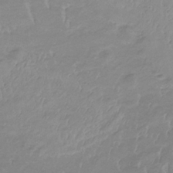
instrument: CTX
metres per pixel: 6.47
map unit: lHb
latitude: -34.2173
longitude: 70.4629
